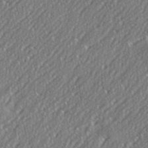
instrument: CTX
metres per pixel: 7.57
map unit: eHh
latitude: 35.9339
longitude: -132.2900
